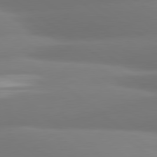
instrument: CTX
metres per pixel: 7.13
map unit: lApd
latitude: 80.7057
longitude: -164.4790
